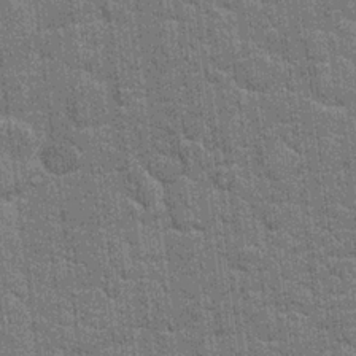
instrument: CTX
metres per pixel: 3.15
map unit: Hto
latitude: 20.5735
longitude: -48.4979
